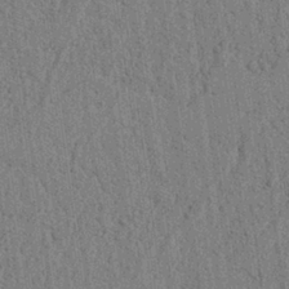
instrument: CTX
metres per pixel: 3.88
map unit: lAvf
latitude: 6.7057
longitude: 164.7652
